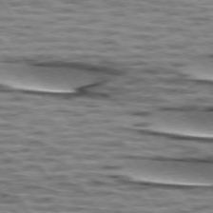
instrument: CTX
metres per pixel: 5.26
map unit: lApd
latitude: 74.1956
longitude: -53.1970
